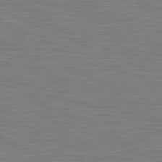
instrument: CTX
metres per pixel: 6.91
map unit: lApd
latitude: 81.7261
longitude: -170.9136
